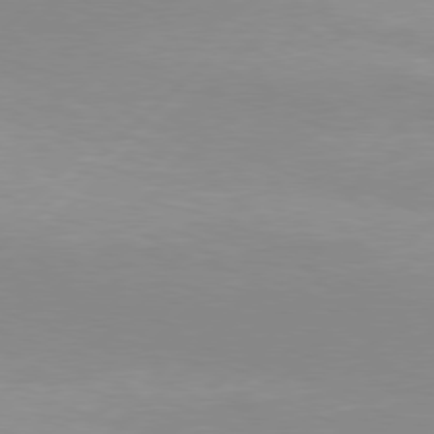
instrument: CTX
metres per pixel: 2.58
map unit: Hpe
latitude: 77.7449
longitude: -131.7072
